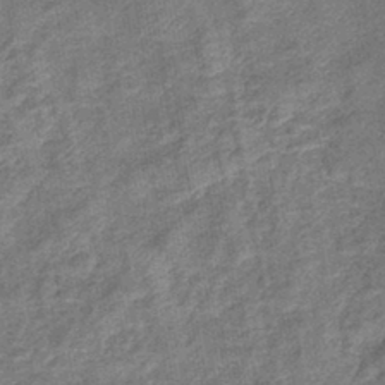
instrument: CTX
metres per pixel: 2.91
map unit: lHb
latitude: -41.9367
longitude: 79.3509
